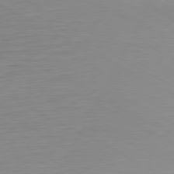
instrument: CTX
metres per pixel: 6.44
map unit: Ap
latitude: -80.4629
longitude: -61.4426
